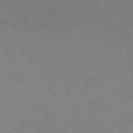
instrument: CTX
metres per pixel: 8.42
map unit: HNb
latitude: -53.4454
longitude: -47.9150
